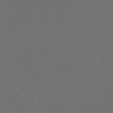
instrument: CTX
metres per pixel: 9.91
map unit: HNhu
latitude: 1.1214
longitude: -2.8191
